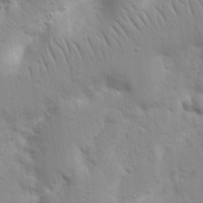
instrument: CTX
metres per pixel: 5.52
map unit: Nhu
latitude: 17.1781
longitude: -75.0836
